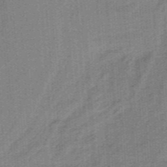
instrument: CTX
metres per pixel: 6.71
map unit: HNb
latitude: -38.4062
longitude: 54.2551
